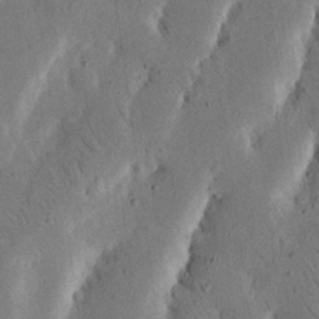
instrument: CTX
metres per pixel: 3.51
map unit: Nhu
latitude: 19.2537
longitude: -74.7813
